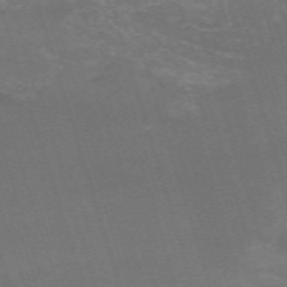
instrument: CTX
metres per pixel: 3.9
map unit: HNb
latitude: -54.4629
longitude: -36.4601
